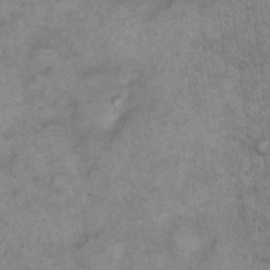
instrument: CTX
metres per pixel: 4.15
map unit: eHh
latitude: 15.0459
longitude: -65.7639
